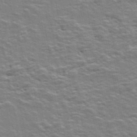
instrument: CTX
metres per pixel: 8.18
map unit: ANa
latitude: 48.3089
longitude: -76.5356
